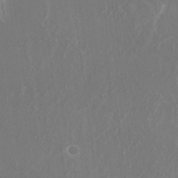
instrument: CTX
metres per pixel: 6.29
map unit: Nhu
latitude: -27.0486
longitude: -61.7827
